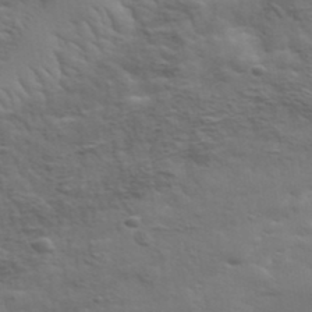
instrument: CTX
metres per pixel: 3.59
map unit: eHh
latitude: 36.5924
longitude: -81.0647
